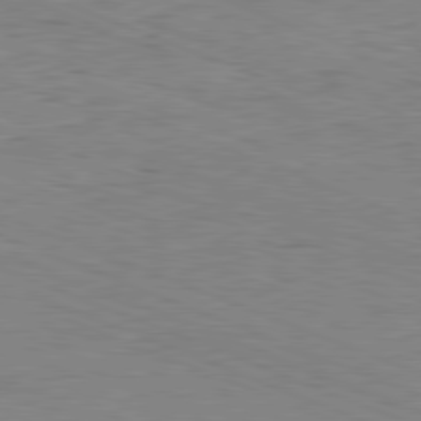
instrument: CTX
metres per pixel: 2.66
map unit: Ap
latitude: -81.8234
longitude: -70.0633
